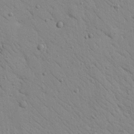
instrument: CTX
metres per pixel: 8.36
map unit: Nhu
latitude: 23.6883
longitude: -74.9892
